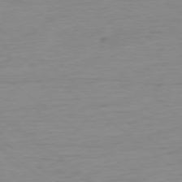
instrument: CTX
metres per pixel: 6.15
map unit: Ap
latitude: -78.4440
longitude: -77.6316
